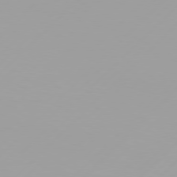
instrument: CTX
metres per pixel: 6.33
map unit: Hpe
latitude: 77.6127
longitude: -138.5924
